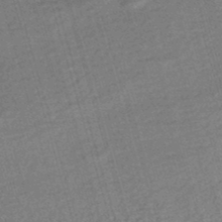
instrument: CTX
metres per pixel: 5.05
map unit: HNhu
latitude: -47.1809
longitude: 99.2565
